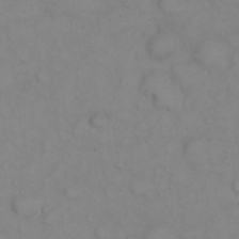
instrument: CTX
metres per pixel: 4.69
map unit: eHh
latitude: 23.0269
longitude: -59.0836
